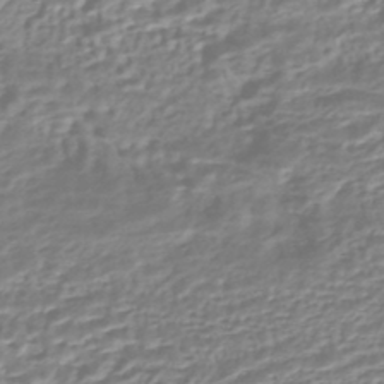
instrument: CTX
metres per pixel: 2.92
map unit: HNhu
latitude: -44.3873
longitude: 99.7855
